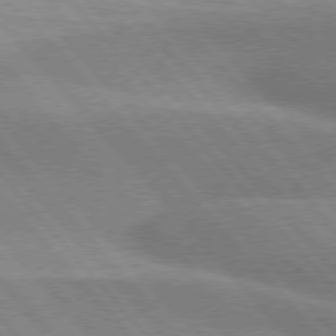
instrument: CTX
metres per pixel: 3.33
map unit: lApd
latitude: 76.1766
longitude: -62.2901
